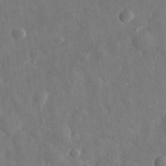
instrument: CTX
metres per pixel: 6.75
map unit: eHh
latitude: 32.2900
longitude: -77.8016
